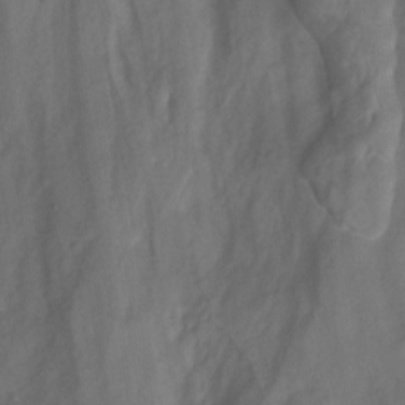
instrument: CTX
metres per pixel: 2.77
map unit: Hto
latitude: -7.2943
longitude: -50.6868
